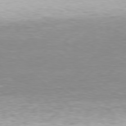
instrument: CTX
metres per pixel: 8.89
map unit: Hpe
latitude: 76.5545
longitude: -127.8583
